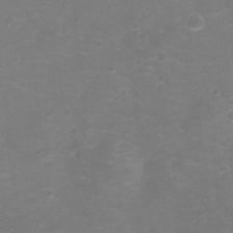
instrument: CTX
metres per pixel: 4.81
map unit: Ht
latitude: -7.3320
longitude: -21.5371
